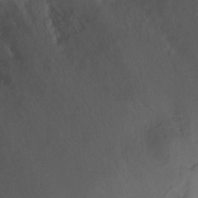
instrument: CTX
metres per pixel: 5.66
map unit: Ht
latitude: -11.0864
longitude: -34.1955
